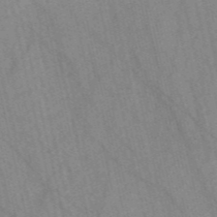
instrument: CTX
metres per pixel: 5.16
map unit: Nve
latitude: -57.0486
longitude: 54.1795
